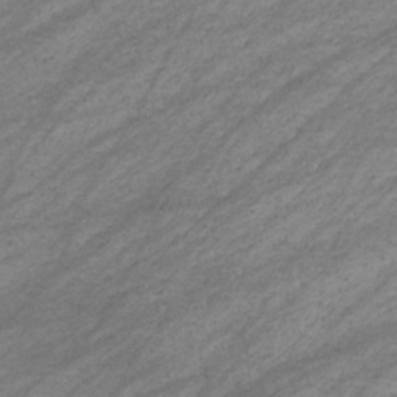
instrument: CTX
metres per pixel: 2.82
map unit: eHb
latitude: -33.3699
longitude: 70.8786
